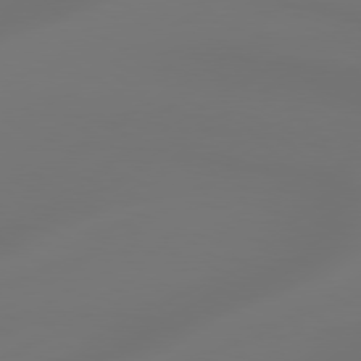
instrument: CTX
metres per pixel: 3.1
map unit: Hpe
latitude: 78.6491
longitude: -128.2333
